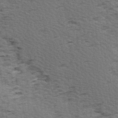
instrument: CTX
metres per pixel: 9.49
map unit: Ave
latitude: 14.6869
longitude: -104.7058
